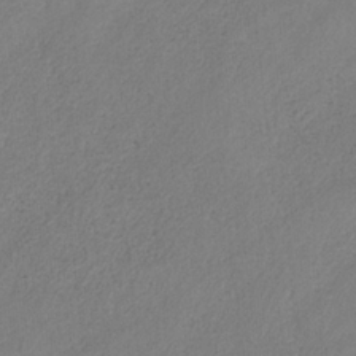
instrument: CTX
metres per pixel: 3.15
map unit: HNb
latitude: -31.8800
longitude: 58.7841
